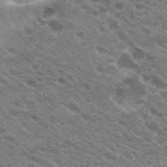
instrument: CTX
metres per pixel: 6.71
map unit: Hto
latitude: 23.4804
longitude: -36.0255
